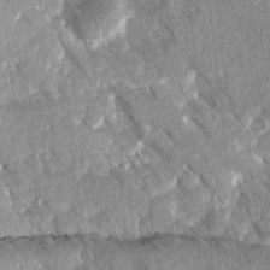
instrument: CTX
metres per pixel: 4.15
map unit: Ave
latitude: 8.3656
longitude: -104.4979
